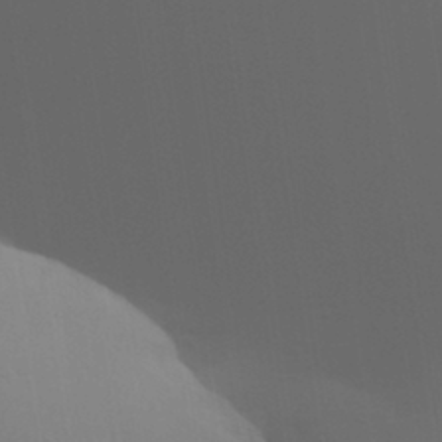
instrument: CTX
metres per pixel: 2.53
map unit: Aa
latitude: 31.1026
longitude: -133.5560
